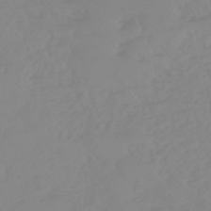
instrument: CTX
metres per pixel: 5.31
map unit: eHb
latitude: -45.0486
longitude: 84.7463
